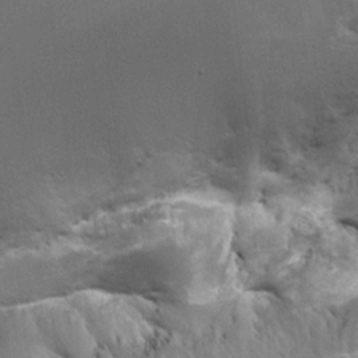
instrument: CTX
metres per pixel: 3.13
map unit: HNhu
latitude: 7.5182
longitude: -0.6112
